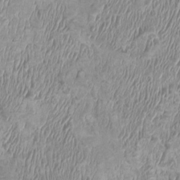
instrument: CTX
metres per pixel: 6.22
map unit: HNhu
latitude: 2.5545
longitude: -2.7813
